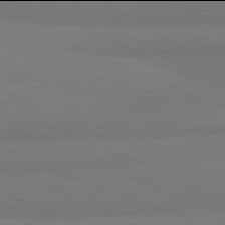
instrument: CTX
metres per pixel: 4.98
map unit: lApd
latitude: 81.9906
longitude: 177.0298
